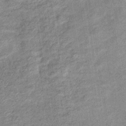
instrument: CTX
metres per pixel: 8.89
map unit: eHb
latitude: -37.8422
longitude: 77.6911
